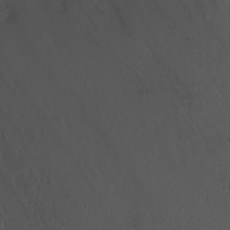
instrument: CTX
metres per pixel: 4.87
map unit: Nhu
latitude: -7.4076
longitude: -45.5749
